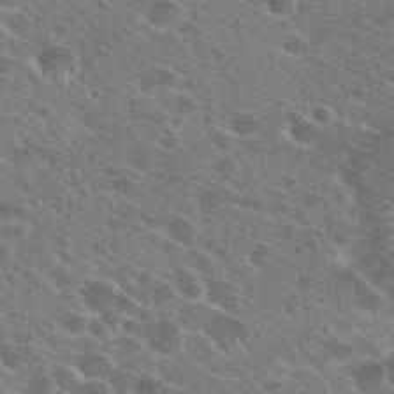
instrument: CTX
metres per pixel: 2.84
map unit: Hto
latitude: 26.0822
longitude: -45.4804
